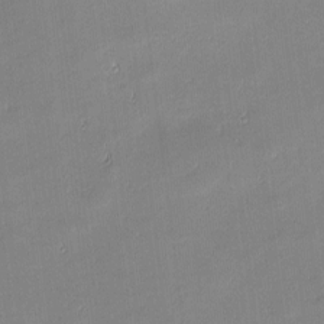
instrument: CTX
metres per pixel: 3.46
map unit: eHh
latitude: -2.7274
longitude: -81.6883
